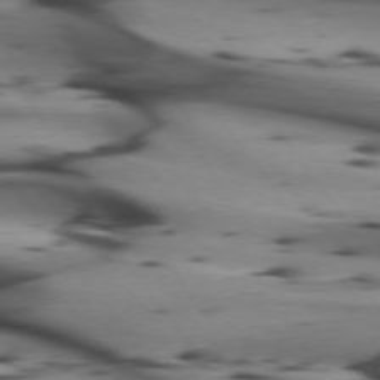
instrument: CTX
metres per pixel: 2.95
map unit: lApd
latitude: 74.3089
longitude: -65.1214
